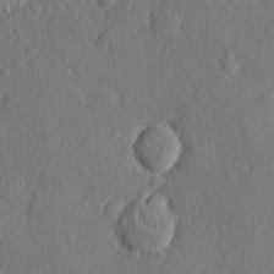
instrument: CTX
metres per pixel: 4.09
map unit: eHh
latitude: 5.2348
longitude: -75.1781
